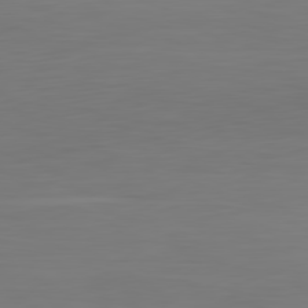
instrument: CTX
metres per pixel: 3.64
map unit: Ap
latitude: -80.2929
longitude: -59.4615
